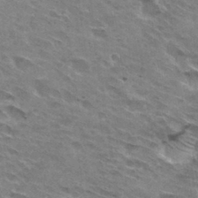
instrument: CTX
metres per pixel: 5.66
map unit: Hto
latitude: 31.4805
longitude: -44.9702
